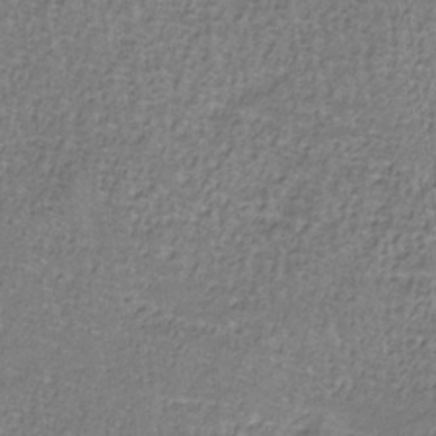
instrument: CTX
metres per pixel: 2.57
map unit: eHb
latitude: -32.9164
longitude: 67.6722
